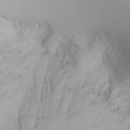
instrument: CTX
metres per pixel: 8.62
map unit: Htu
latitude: -4.3117
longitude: -89.0081
